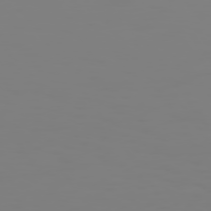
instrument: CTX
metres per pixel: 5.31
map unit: Hpe
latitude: 74.1389
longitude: -126.6491
